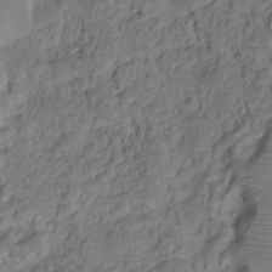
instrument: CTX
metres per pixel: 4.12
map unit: HNhu
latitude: -20.7274
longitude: 85.1809
